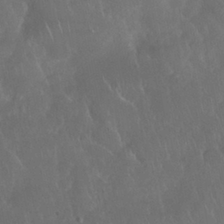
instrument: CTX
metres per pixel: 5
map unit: Nhu
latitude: 27.9528
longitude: -63.6127
